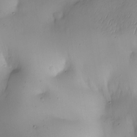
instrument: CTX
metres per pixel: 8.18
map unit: Nhe
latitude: -34.4440
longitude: -143.1592
